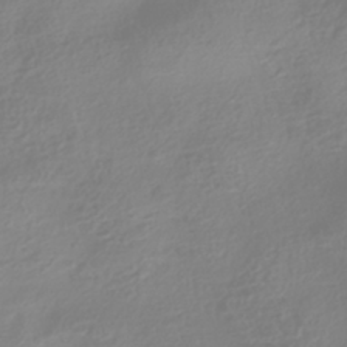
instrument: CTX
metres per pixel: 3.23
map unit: HNhu
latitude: -41.7477
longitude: 100.7841
